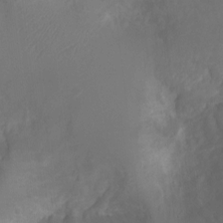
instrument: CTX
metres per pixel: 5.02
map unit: Ht
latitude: -3.3131
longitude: -16.7624
